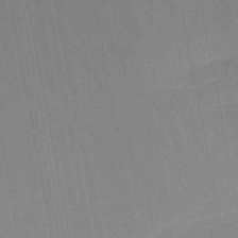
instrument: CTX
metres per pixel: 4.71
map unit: lHb
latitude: -48.6330
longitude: 66.9542
